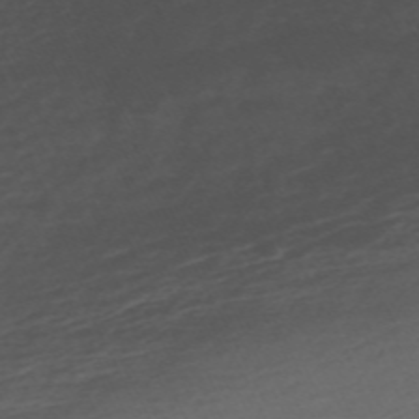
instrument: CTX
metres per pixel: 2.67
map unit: ANa
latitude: -45.0298
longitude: 104.7274
